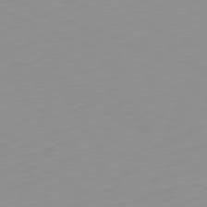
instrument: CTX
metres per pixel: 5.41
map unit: Hpe
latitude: -82.2172
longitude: 16.9920
